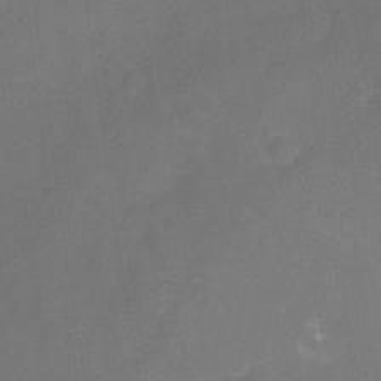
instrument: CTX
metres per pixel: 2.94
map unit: Nhu
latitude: -16.8786
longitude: -56.7057
